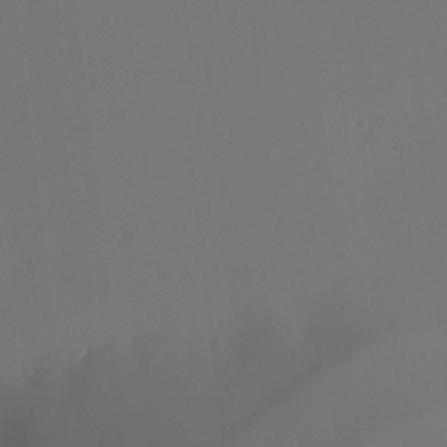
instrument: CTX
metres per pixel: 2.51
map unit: Nhu
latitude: -6.5762
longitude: -94.9136
